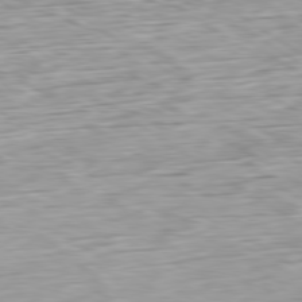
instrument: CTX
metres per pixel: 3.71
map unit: Ap
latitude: -80.0850
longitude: -69.5938
